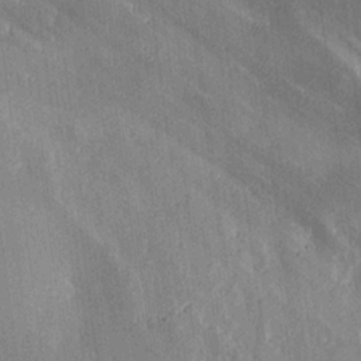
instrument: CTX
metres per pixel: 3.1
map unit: lHvf
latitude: 20.2523
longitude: -115.5182
